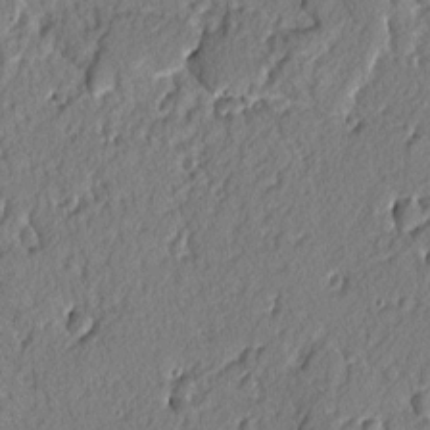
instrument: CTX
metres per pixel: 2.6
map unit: lAvf
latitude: -2.7652
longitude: -109.1403
